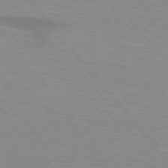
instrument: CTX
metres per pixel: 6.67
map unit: lApd
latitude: 74.1767
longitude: -60.3845
